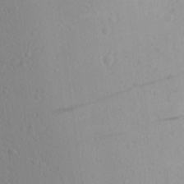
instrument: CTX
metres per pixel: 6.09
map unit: Aa
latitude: 24.0444
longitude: -146.7247
